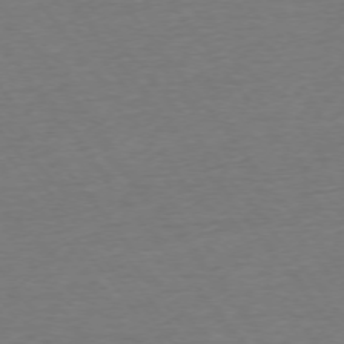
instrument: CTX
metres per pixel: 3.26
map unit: Ap
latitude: -74.9920
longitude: -89.1970
